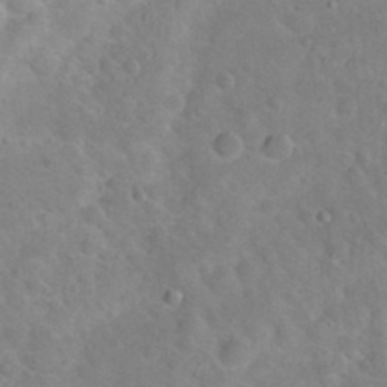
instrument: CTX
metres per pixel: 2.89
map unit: Hto
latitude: 20.2901
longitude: -49.8583
